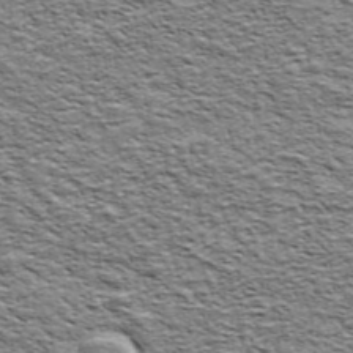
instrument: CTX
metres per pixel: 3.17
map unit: Ave
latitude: 41.8205
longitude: -109.4237
